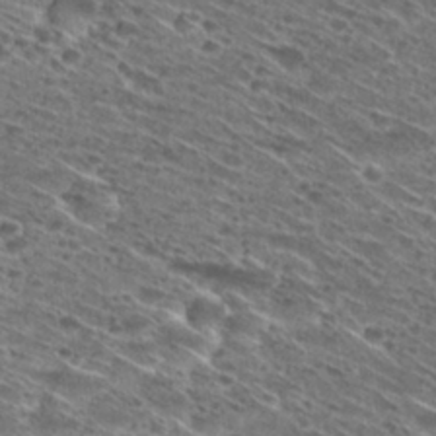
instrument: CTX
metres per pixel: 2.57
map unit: Hto
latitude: 29.2348
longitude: -45.8583
